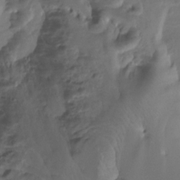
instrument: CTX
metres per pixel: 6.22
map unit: Ht
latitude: -15.1054
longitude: -42.3089
